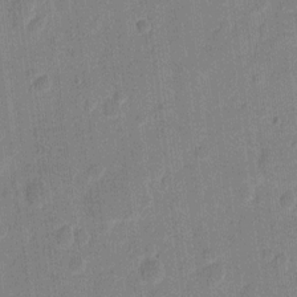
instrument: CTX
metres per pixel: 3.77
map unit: eHh
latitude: 10.3656
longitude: -66.5545
